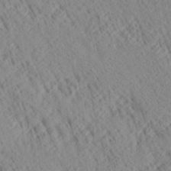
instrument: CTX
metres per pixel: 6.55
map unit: Ave
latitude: 20.7624
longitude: -140.0822
